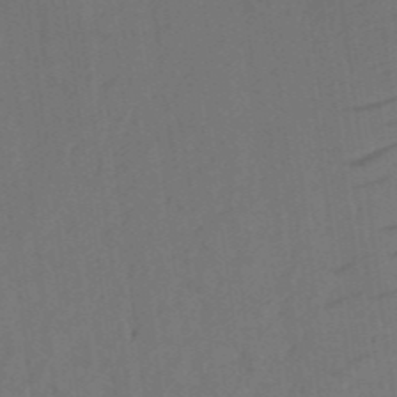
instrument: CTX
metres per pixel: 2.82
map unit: eHh
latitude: 5.0458
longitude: -73.8206
